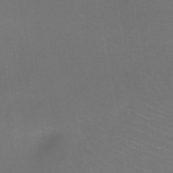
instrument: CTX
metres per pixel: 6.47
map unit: HNb
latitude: -47.3509
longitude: -42.6302
